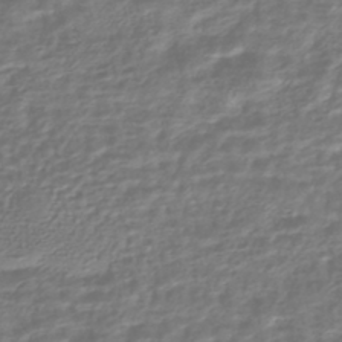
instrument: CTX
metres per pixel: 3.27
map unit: HNhu
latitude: -44.8597
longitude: 99.9745
